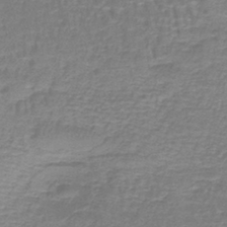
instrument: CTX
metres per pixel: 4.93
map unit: lHb
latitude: -41.6155
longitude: 59.1053
